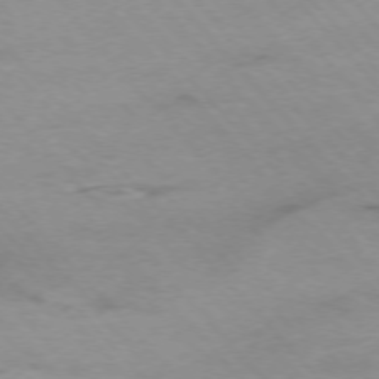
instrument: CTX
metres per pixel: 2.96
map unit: Ap
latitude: -75.9745
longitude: -87.7827
